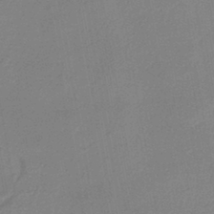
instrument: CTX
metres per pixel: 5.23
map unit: lHb
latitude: -42.1983
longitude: 74.0661
